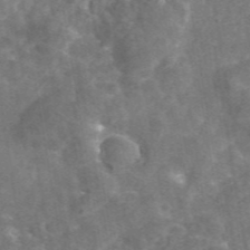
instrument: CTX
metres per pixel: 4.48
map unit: eAb
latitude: 45.5371
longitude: 116.1038
